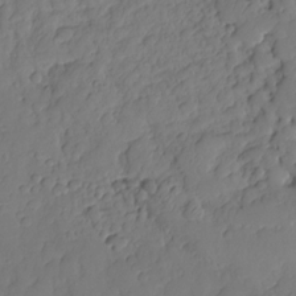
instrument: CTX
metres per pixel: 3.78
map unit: HNhu
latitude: -25.1242
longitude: 49.4455
